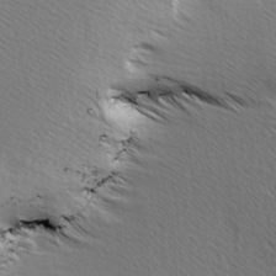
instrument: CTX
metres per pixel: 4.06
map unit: Ave
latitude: -1.6155
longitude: -113.4426
